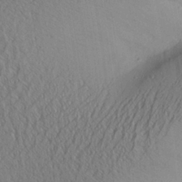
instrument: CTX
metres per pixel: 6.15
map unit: Aa
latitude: 25.5749
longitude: -136.1578
